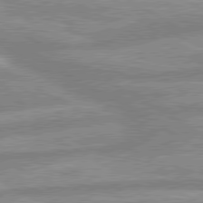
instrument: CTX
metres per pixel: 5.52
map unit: lApd
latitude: 80.1011
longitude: -166.2522
